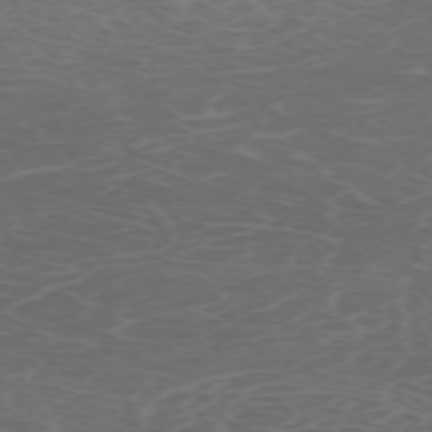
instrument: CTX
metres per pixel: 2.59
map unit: Hpe
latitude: -72.7274
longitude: 8.9353
